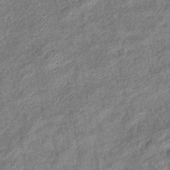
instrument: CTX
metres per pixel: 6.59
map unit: eHb
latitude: -39.0487
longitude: 79.2942
